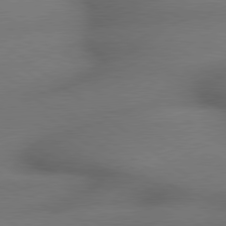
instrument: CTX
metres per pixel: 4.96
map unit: lApd
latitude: 79.1970
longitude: -167.7827
